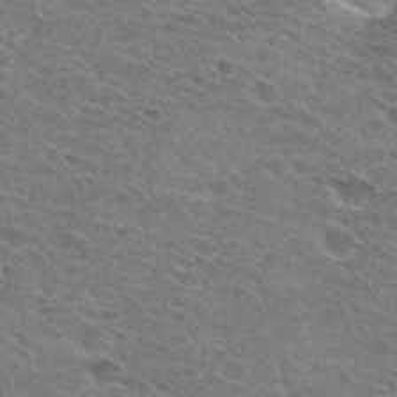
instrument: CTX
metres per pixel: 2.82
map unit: Hto
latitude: 31.2726
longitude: -45.6883
